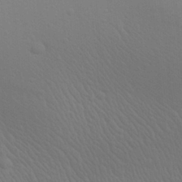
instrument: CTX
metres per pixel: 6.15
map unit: Aa
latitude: 27.5749
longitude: -139.5371
